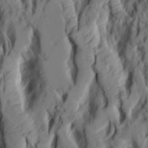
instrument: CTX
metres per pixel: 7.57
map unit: Aa
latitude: 9.4427
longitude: -126.4601
